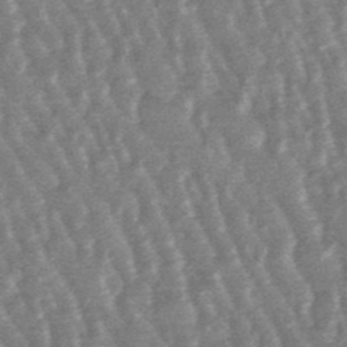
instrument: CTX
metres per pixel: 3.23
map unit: lHb
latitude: -48.1039
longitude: 79.7855
